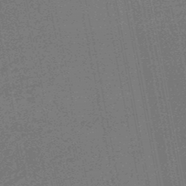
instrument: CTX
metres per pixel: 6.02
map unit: HNhu
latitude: -48.1228
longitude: 99.1053
